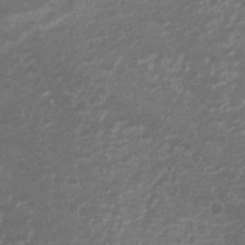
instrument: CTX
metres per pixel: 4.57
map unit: Ht
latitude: 1.7071
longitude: -19.9906
